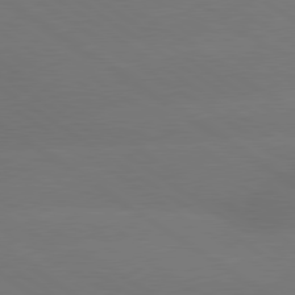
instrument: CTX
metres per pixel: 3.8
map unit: lApd
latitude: 79.6694
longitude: -151.6505
